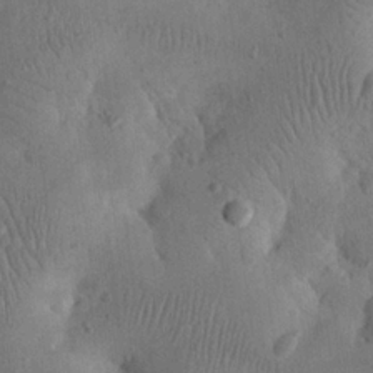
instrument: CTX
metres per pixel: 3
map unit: eHh
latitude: 24.1388
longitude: -67.4048
